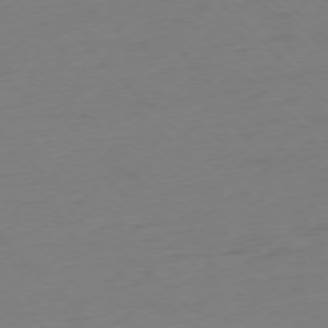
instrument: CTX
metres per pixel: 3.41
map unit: Ap
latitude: -77.0109
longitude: -91.9528
